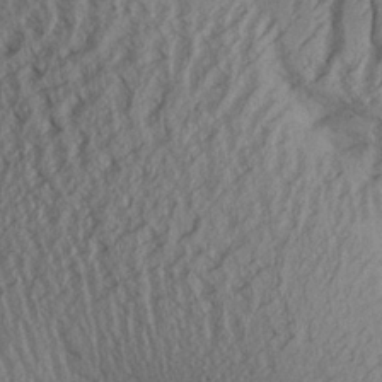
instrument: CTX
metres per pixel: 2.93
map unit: Aa
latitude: 26.4790
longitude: -134.2711
